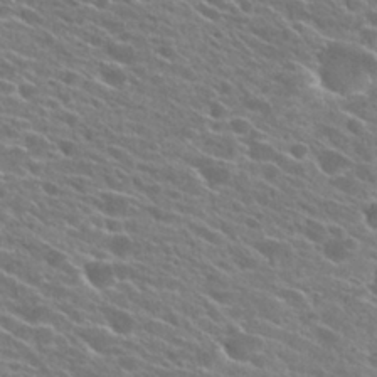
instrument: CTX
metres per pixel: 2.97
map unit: Hto
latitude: 24.7246
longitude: -41.1403
